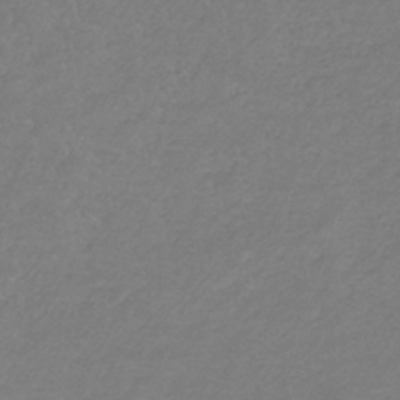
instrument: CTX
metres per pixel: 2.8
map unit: HNb
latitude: -34.7652
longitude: 55.6533
